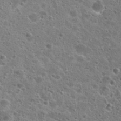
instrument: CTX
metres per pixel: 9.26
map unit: Hto
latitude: 25.8772
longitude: -46.8380
